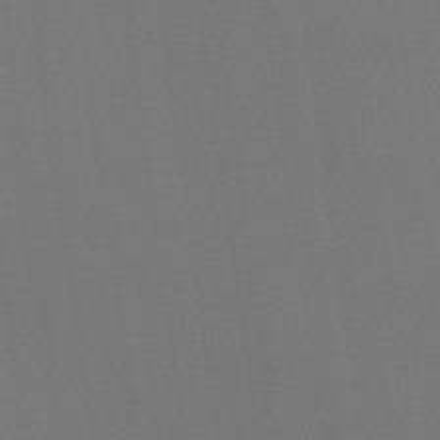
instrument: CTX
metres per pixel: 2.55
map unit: HNhu
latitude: 5.2159
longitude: 12.4440
